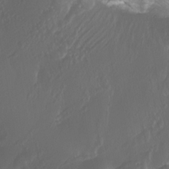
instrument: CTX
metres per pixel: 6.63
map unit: Htu
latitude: -6.5762
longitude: -76.1200
